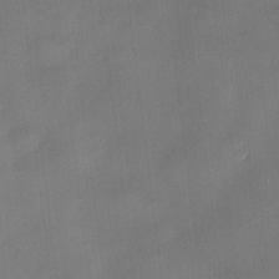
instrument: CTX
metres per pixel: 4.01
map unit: Nve
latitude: -7.1809
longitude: 174.9352
